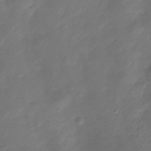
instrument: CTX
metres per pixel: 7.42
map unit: Htu
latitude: -13.8800
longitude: -44.9702
